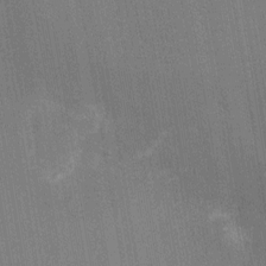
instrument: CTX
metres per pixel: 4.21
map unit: Nhu
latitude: -11.1998
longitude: -21.8961
